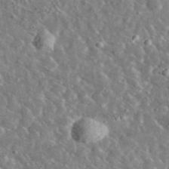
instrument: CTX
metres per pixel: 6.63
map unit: lHvf
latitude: 37.0459
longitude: -89.3293
